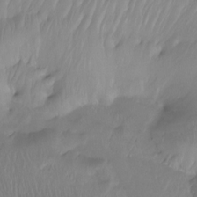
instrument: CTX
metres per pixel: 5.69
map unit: Htu
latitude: -15.1998
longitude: -46.5735
